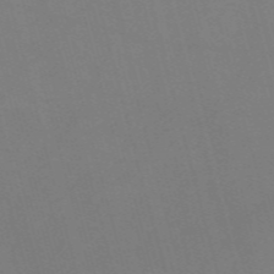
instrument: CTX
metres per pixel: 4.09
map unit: Nve
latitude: -58.3306
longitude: 62.1228
